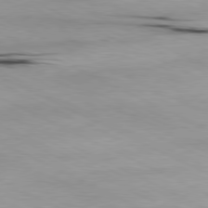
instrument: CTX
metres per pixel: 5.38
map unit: Ap
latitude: -81.3321
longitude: -92.3278
